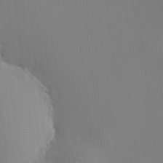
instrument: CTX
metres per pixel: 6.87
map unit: HNhu
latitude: 8.3090
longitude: 14.9542
